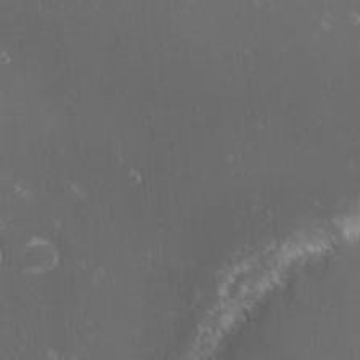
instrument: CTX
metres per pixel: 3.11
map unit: eHh
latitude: -1.5399
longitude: -80.7624
